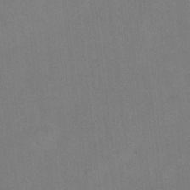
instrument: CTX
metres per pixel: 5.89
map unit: Hto
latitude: -12.4440
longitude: -40.6301
